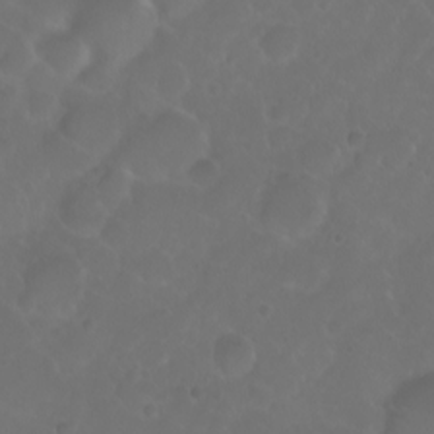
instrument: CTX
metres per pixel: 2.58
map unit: eHh
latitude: 0.9891
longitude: -55.3293
